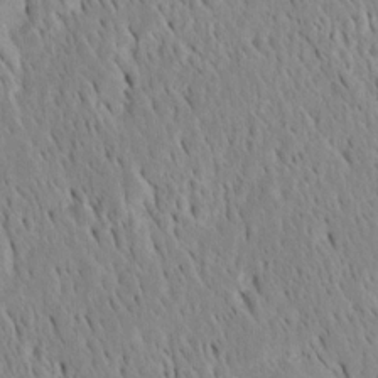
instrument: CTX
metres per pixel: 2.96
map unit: Htu
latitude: -4.1039
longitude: 151.3509
